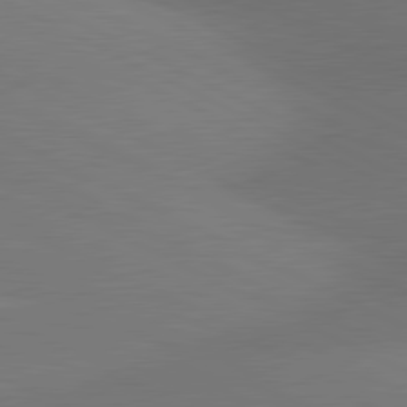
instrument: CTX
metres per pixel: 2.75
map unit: lApd
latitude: 80.8947
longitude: 126.5951
